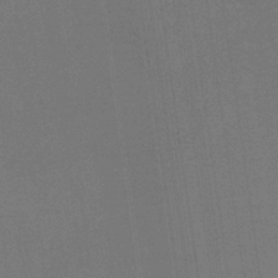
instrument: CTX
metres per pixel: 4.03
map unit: HNb
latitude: -35.4643
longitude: 54.6708
